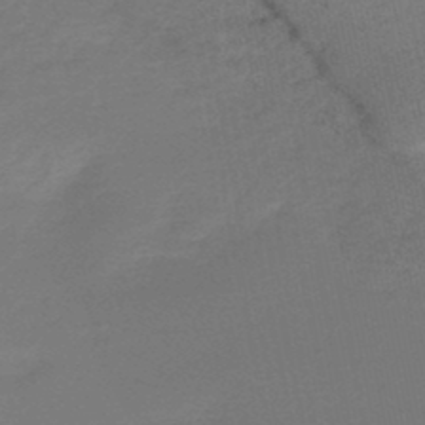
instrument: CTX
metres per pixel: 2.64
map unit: lHb
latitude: -47.3131
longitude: 69.5588
